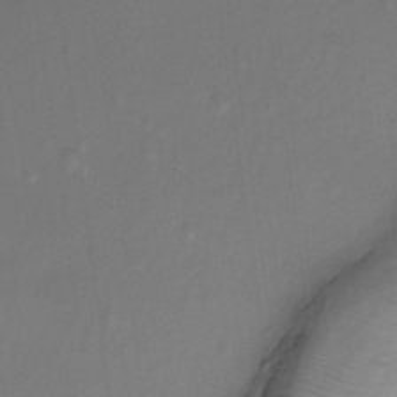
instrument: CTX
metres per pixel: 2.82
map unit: Ht
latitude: -18.6707
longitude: -44.4412
